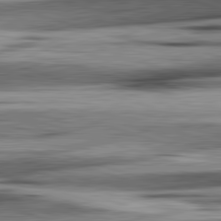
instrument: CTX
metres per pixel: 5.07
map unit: lApd
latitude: 82.6112
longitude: 160.0661
